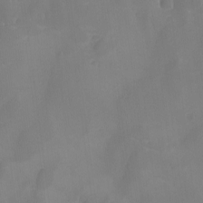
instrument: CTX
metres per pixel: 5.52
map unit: Ave
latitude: -8.0850
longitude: -122.4979
